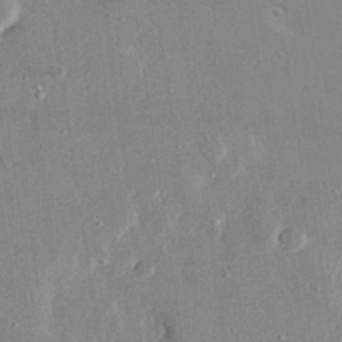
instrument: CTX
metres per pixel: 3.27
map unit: lHvf
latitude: 31.6883
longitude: -89.6694
